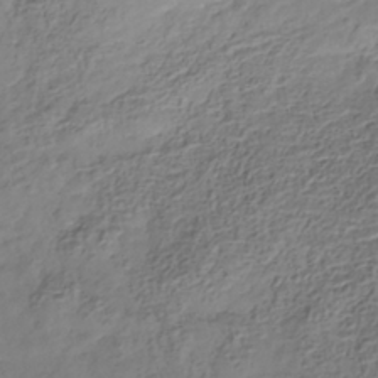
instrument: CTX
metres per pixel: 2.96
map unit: Nhe
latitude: -36.8219
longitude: -178.7247
